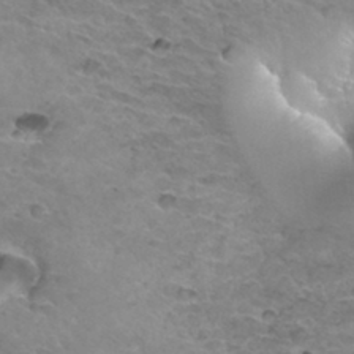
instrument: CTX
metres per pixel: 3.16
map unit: Hto
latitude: 32.9892
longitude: -39.9906
